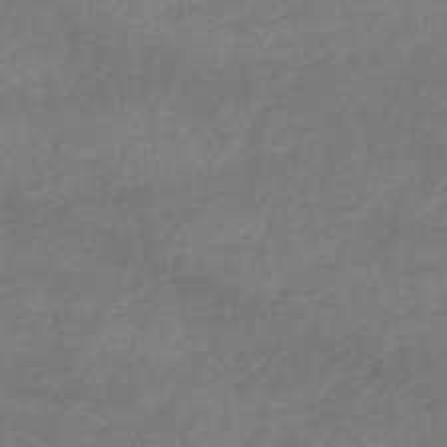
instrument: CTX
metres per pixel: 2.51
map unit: lHb
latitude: -45.5021
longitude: 62.1039
